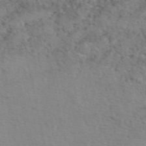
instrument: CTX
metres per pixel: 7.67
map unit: eAb
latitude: 50.1011
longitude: 106.5952
